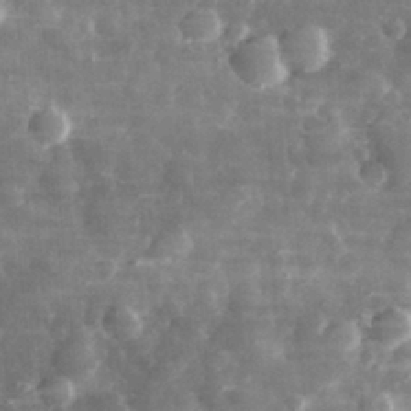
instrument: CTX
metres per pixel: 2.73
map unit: eHh
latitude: 31.8395
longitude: -71.6127
